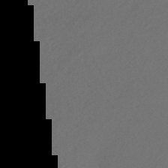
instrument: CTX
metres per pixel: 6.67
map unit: HNhu
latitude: -43.6910
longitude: 91.0298
